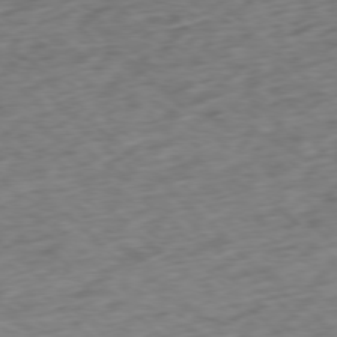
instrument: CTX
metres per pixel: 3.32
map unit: Ap
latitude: -77.4454
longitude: -79.5749
